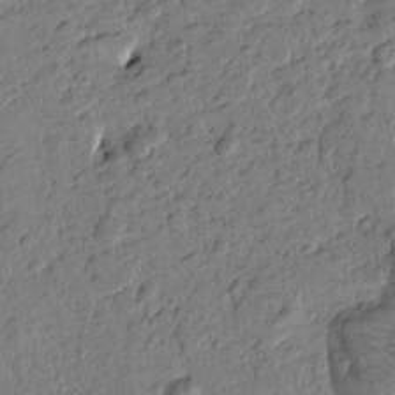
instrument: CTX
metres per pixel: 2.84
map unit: Htu
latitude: -0.4062
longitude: -176.3089
